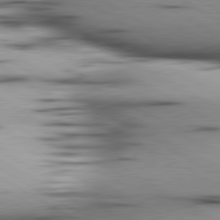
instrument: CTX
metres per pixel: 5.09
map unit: lApd
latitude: 80.3278
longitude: 157.7477
